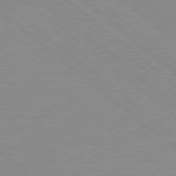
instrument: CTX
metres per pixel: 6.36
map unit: Hpe
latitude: 78.1011
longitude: -124.0255
